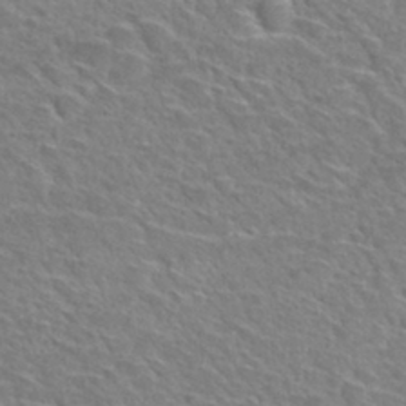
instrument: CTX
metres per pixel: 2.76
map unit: Hto
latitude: 30.1200
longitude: -48.9325
